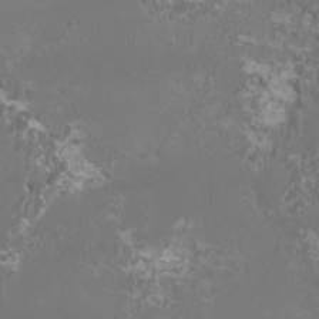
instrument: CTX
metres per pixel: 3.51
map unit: HNhu
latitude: 1.0836
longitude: -1.9906
